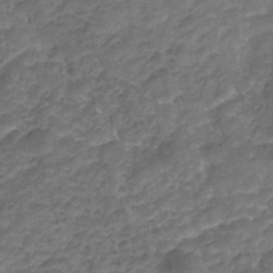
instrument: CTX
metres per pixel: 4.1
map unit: Nhu
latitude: -23.0298
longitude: -56.0633
